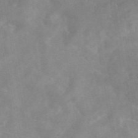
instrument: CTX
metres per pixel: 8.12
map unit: eAb
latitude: 45.9150
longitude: 126.4818
